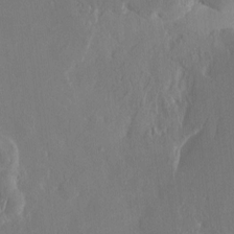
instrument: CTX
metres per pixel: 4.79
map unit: HNhu
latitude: 5.9906
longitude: -6.6679
